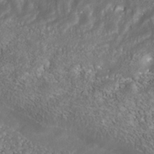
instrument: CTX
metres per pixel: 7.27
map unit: Nhu
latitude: -40.8786
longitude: -83.9339
